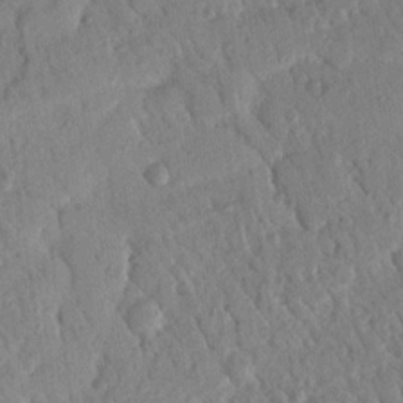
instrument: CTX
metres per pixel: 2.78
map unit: Nhu
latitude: 19.4426
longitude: -78.6491
